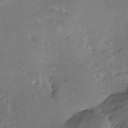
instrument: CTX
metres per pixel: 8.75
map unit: Ht
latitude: -7.7666
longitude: -36.4601
